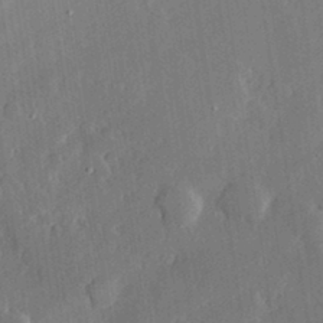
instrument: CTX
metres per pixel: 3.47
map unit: lHvf
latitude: 32.6679
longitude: -92.0444
